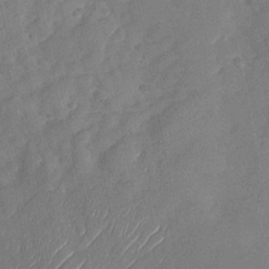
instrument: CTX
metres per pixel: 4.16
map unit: Nhu
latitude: -28.4440
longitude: -64.3656
